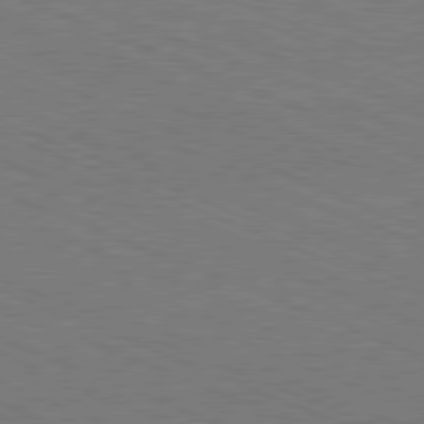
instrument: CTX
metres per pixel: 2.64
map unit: Hpe
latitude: -81.7667
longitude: 17.0865
